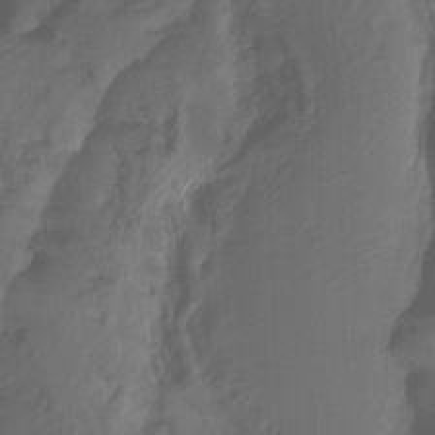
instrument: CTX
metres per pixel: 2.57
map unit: HNhu
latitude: -27.6343
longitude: 74.6708
